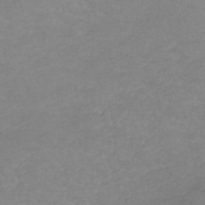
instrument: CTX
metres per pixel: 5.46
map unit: lHb
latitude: -41.9745
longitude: 72.8408
